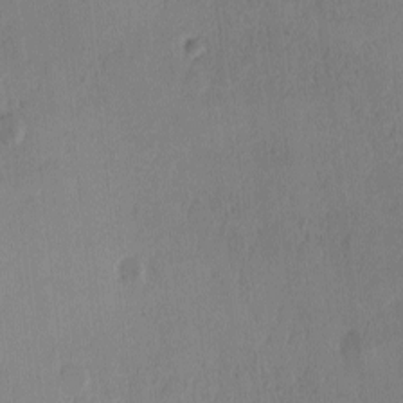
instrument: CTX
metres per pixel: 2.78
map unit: Ave
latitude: -8.4251
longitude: -121.9528
